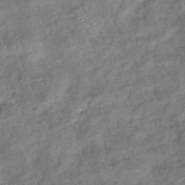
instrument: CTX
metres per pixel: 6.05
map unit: eHb
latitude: -38.3306
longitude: 76.2173
